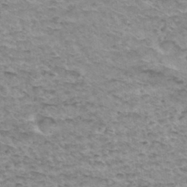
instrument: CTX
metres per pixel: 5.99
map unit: Hto
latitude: 34.3845
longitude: -39.9906
